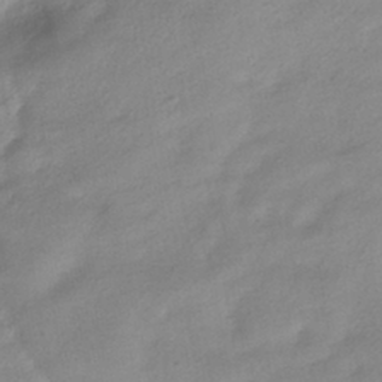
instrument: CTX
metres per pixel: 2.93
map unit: HNhu
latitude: -39.8800
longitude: 95.4643
